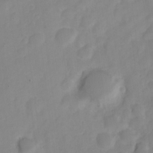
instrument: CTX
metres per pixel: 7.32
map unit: Nve
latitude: -22.1984
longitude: 106.2929
